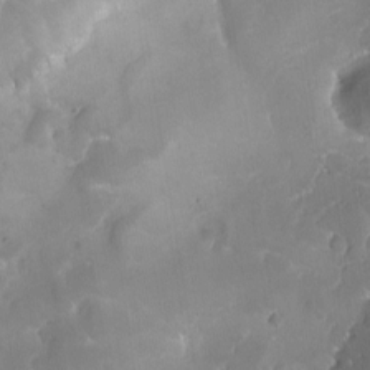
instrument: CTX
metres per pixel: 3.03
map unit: Ave
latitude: -7.9745
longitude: -122.5168
